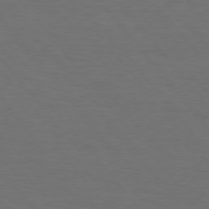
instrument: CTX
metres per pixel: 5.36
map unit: Hpe
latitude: 75.8961
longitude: -131.4049
